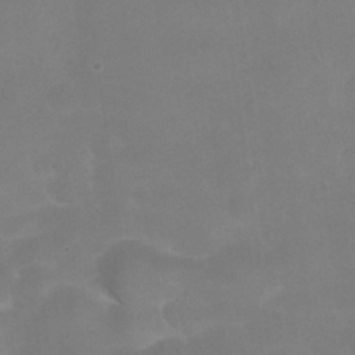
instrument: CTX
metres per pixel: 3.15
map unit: Nhu
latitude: 25.8205
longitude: -53.3860
